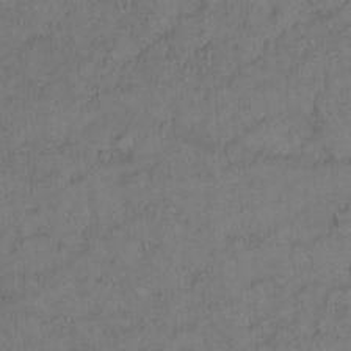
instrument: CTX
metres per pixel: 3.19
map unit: Hto
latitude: 12.6869
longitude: -57.1781
